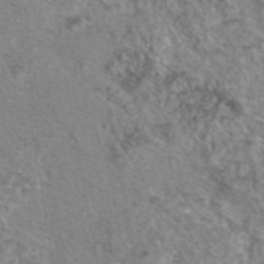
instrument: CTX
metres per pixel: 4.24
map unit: eAb
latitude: 44.2522
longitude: 105.1431
